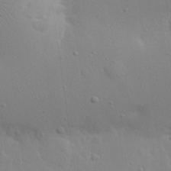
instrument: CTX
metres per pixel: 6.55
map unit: eHh
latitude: 25.1592
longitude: -69.9906
